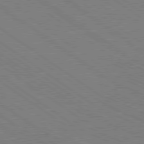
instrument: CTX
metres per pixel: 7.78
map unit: Ap
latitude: -80.7274
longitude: -75.1592
